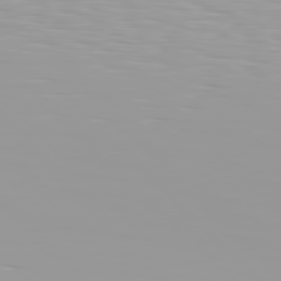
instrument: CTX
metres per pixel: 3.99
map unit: Hpe
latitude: 77.3103
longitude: -140.6679
